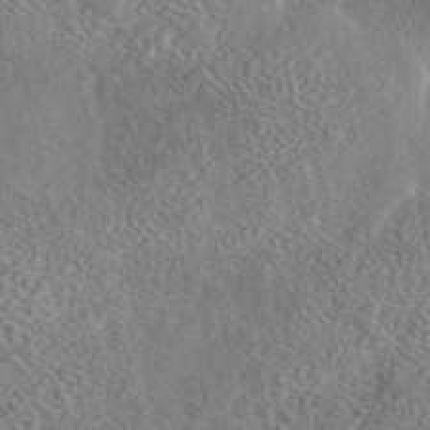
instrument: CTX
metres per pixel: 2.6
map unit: eAb
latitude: 43.5938
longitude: 108.6329
